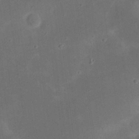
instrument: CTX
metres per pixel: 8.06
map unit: eHh
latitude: 23.9339
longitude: -70.0633
